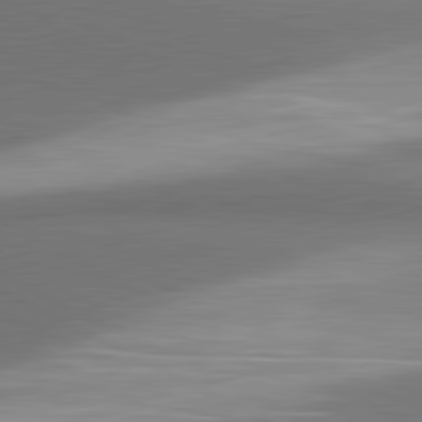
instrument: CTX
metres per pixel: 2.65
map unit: lApd
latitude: 81.5371
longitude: 155.7856
